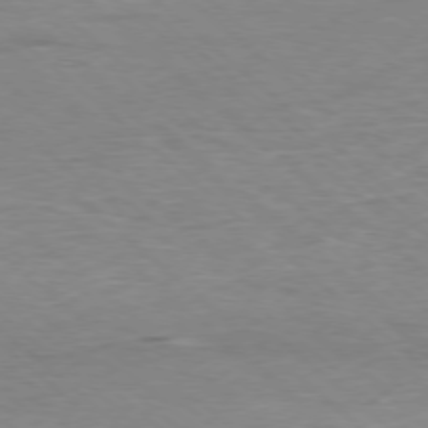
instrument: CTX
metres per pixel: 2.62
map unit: Ap
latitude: -77.7478
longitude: -93.0269
